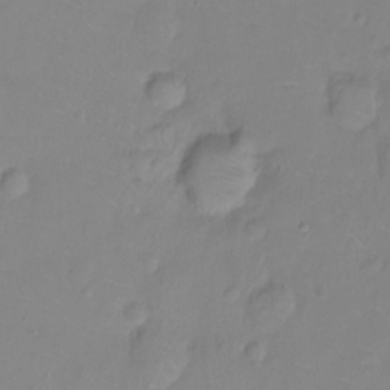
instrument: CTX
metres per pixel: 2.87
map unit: Ht
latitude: -9.2754
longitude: -35.9717
